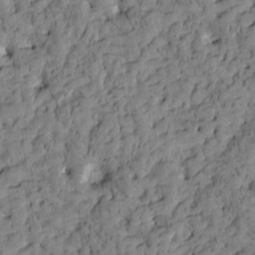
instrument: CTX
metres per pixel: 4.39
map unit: Htu
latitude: -3.5210
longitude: 175.5021
